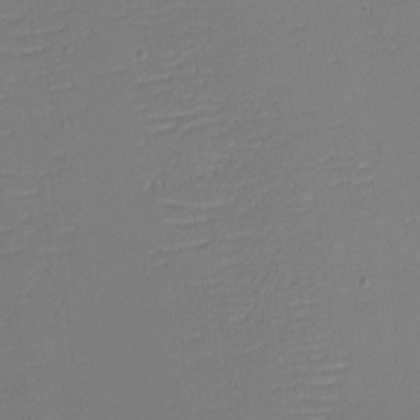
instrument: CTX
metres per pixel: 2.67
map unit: eHh
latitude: -3.5777
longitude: -79.6316
